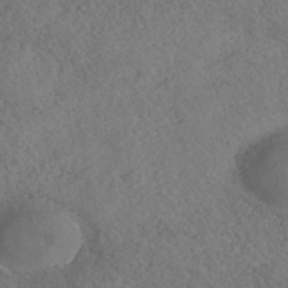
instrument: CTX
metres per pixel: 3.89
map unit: HNhu
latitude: -39.9367
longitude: 104.6896
